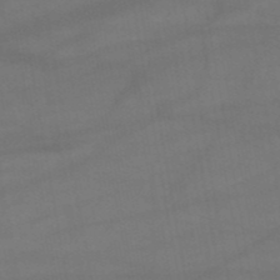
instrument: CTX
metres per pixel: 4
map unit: HNb
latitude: -51.0297
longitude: -39.6505
